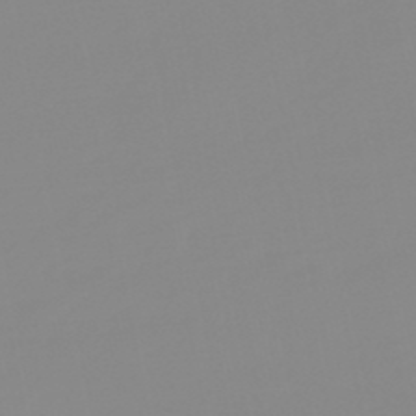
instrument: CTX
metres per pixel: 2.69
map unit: eHb
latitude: -48.5574
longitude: 84.8219
